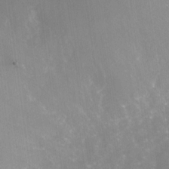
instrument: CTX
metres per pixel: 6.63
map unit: Nhu
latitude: -29.4643
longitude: -64.4223
